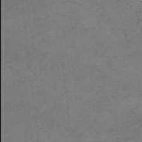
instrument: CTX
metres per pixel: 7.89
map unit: HNb
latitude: -55.5966
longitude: -45.9906
